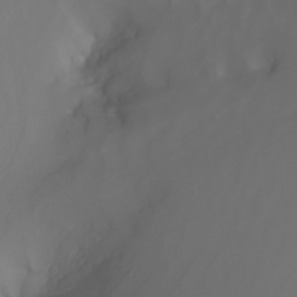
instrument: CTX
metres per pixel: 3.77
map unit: Nhu
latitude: -8.5196
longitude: -80.4979
